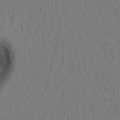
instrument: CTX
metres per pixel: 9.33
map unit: lAvf
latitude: 9.0081
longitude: 165.6344
